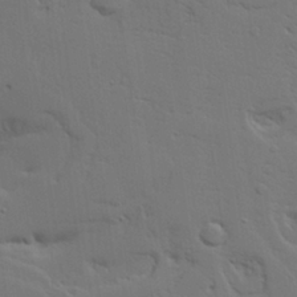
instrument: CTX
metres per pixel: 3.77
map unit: Aa
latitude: 21.4805
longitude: -124.0255
